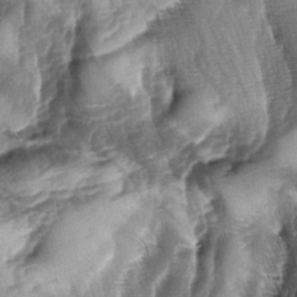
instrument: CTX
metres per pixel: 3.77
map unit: lAa
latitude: -4.6518
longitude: -127.6883
